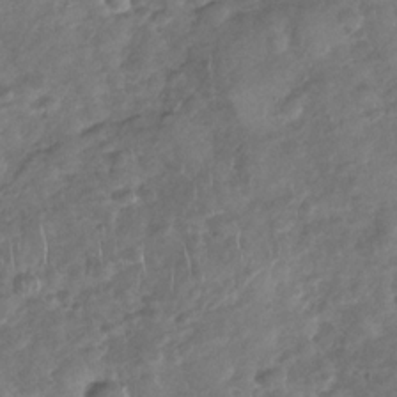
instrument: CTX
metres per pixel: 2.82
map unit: Nhu
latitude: -30.7085
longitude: -60.7435
